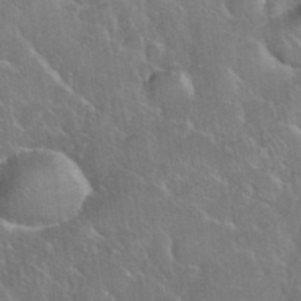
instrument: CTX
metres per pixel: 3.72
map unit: eHh
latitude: 37.5371
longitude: -61.1970
